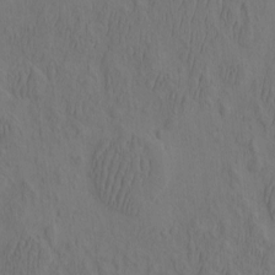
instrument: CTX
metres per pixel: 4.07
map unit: eHh
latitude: -2.7841
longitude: 17.9556
